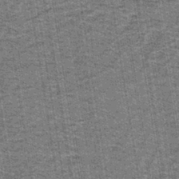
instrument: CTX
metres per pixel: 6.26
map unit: lHb
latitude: -43.2564
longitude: 54.5763
